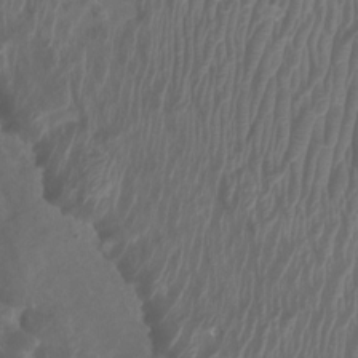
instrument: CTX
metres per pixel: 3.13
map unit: Htu
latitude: 3.5182
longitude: -20.3656
